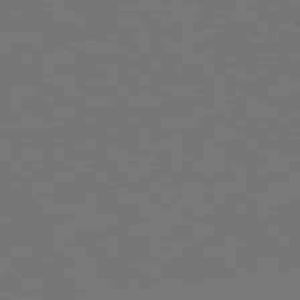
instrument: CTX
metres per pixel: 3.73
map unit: Hpe
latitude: 73.4805
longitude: -127.0270
